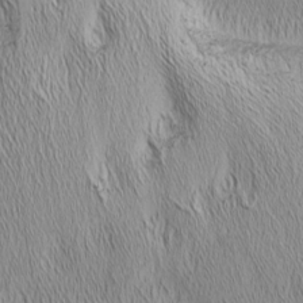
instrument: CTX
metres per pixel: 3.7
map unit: Nhu
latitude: -5.8422
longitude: -152.3467
